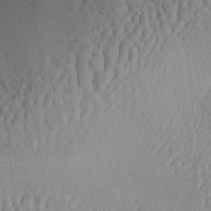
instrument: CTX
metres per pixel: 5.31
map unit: Aa
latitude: 29.0269
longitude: -135.6316
